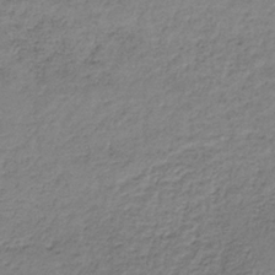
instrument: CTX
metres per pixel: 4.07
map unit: lHb
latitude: -34.5952
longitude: 60.9542
